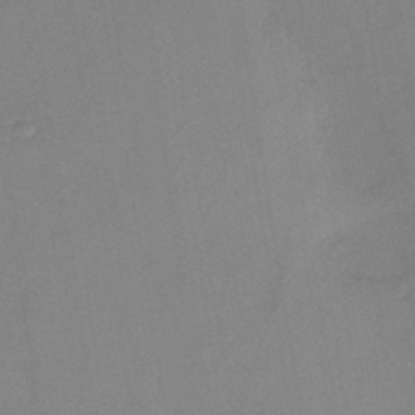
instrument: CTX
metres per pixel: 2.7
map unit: HNb
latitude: -46.6140
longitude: -39.1781
